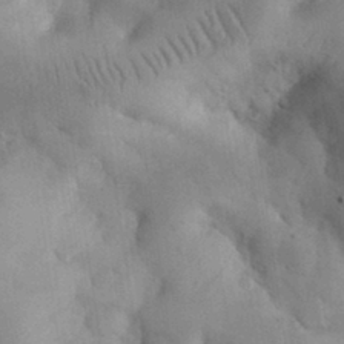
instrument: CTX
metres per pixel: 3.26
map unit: eHh
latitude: 30.7436
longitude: -70.4601
